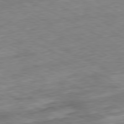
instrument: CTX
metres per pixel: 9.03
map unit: Ap
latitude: -80.7652
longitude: -80.4223
